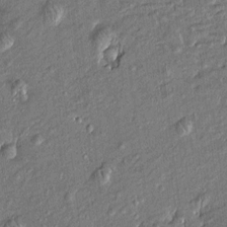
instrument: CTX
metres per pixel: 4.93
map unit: Htu
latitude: -7.1809
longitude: 176.7652
